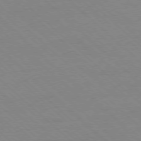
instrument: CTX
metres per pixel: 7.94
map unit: Ap
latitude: -77.8800
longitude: -84.9892
